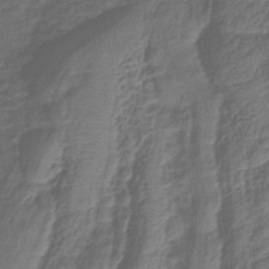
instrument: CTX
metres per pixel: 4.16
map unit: lHb
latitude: -38.9542
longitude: 75.1243
